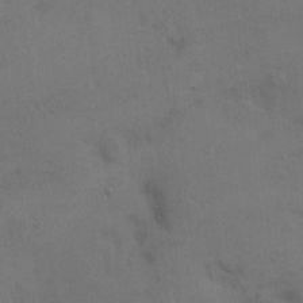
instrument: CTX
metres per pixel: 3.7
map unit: Hto
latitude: 6.8758
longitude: -62.2334
